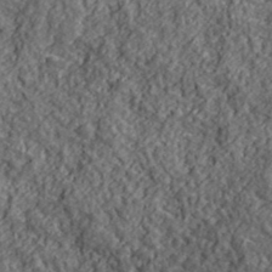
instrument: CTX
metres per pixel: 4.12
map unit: lHvf
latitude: 40.4034
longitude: -86.1955
